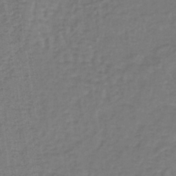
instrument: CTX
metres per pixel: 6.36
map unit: lHb
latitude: -38.8219
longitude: 63.5966
